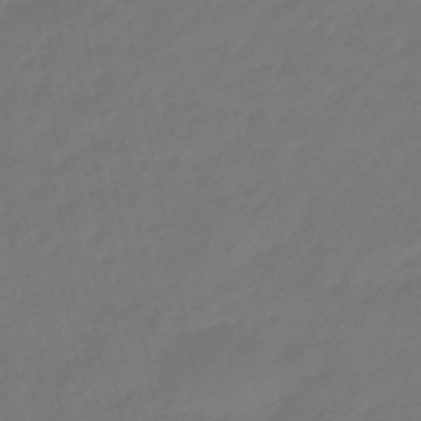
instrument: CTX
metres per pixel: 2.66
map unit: eHb
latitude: -47.1242
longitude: 81.9367
